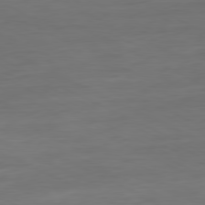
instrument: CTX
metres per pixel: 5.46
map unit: Hpe
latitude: -81.0865
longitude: 19.8989
